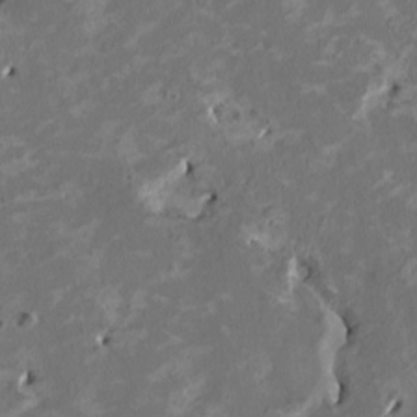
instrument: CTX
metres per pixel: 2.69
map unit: HNhu
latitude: 2.2711
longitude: -4.6868
